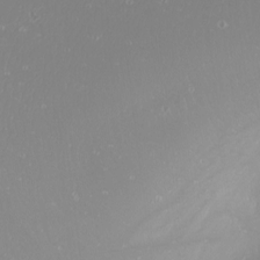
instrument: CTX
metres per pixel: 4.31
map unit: Nhu
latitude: -8.1039
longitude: -94.6113
